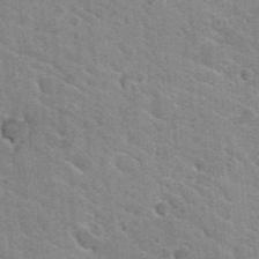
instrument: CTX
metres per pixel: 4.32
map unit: Hto
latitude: 25.8016
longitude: -36.6491
